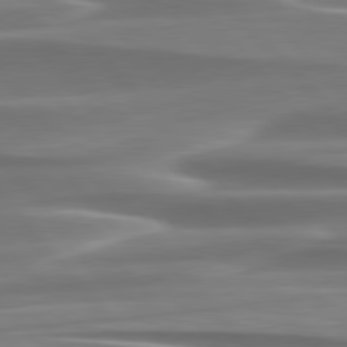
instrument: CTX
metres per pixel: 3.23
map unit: lApd
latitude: 79.7450
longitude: -114.1388
